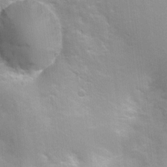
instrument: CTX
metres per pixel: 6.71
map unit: Nhu
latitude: 1.6127
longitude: -16.8002
